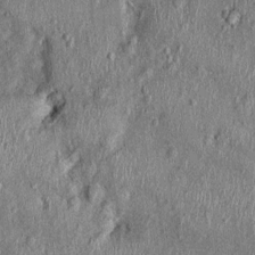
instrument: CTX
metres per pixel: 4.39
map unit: Nhu
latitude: 0.3656
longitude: -16.2144
